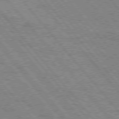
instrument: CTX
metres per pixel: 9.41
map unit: Hpe
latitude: 76.1200
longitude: -149.9717
